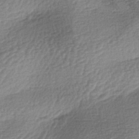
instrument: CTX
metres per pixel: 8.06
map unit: lAa
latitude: -3.8044
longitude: -128.4979
